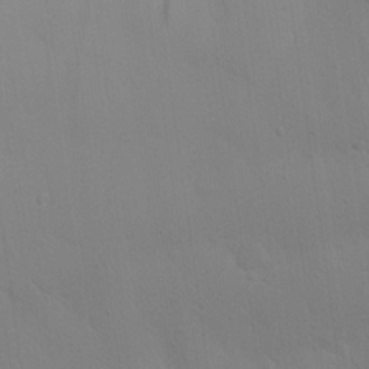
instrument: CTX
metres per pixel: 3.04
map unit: Aa
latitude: 25.7827
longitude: -142.9136
